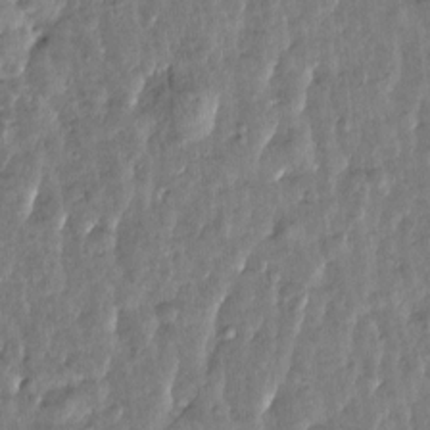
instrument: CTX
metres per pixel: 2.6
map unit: Htu
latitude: -0.1228
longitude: -179.3104
